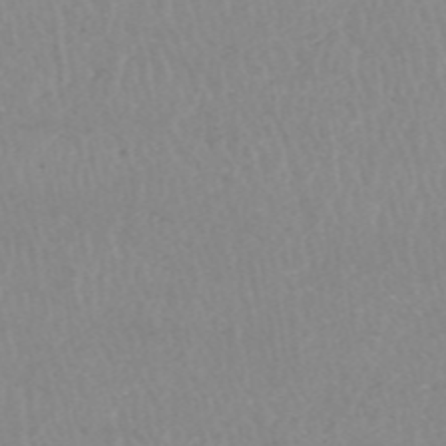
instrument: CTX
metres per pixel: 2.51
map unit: HNhu
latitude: -47.9556
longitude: 30.6329
